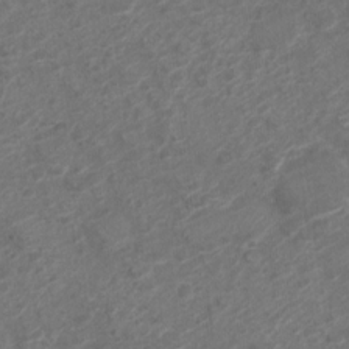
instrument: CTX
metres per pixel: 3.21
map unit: Nve
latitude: -19.3132
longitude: 107.0865
